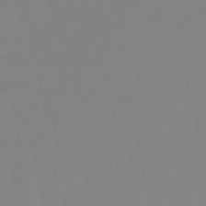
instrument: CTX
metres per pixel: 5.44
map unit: lHb
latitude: -49.5022
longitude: 80.1417
